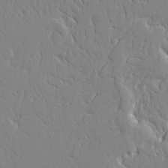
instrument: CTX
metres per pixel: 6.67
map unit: Ave
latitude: 16.9514
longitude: -141.1592
